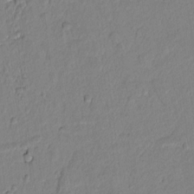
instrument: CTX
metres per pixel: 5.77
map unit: lAvf
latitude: 6.9892
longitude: 166.2173
